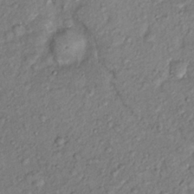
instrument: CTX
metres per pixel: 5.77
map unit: Hto
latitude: 14.8380
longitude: -30.1389
